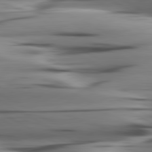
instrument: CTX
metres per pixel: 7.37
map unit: lApd
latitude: 80.4790
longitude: -122.4412
